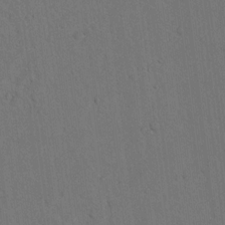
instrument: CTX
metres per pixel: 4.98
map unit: lAvf
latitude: 9.7072
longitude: 167.6155
